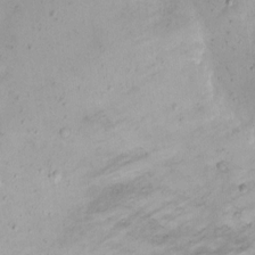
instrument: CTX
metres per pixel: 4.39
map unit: eHh
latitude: 10.5357
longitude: -62.6680
